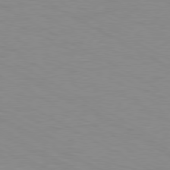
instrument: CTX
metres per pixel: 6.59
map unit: Ap
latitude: -80.5385
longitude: -51.3670
